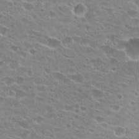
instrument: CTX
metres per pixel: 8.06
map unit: Hto
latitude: 24.2522
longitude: -42.9703
